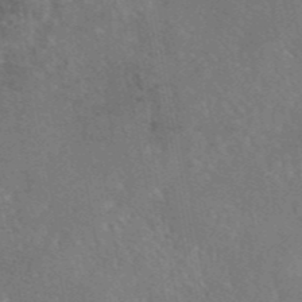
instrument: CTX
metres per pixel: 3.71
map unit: eAb
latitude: 45.7638
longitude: 109.0297
